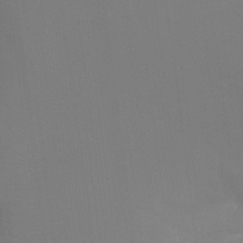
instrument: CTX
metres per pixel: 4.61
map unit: Ht
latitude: -16.4629
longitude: -41.9339
